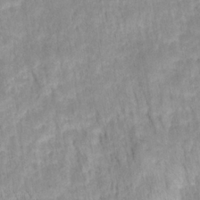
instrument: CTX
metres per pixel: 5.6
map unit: HNhu
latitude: -27.5588
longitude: 73.2943
